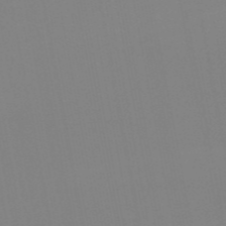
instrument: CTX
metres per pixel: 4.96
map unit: HNb
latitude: -54.4629
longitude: -49.1214
